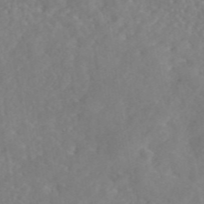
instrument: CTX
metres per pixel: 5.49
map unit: eAb
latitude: 46.0255
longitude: 127.1809
